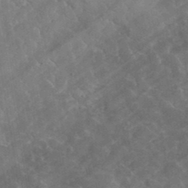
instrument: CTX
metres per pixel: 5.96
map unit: lHvf
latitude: 37.2348
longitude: -90.8191
